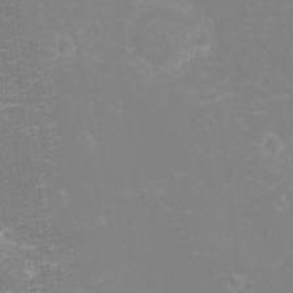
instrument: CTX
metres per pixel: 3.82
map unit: eHh
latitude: -2.8596
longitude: -75.6694
